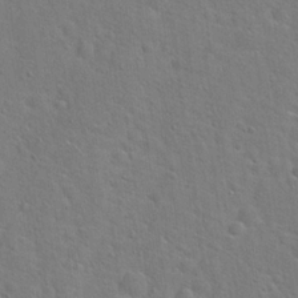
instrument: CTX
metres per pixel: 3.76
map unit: Hto
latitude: 20.7624
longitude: -49.7828
